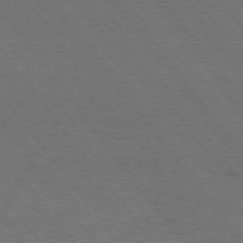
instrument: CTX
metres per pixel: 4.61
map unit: Hpe
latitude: 75.4426
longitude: -137.5371
